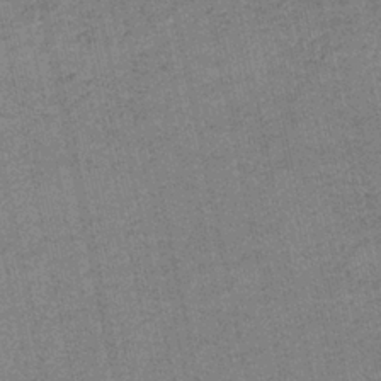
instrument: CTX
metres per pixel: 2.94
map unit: HNb
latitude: -35.6533
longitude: 56.0283
